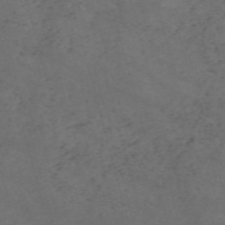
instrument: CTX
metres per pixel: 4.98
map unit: Nve
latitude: -59.0864
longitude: 58.9919
